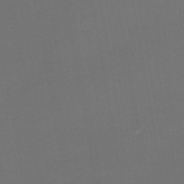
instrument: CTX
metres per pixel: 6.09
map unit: HNhu
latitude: -48.6519
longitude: 99.9367
